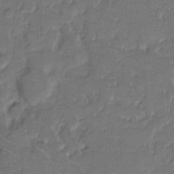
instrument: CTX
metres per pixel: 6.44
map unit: eHh
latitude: 8.8758
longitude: -64.1011
